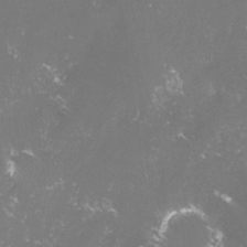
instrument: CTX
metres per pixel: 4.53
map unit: lHvf
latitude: -14.5952
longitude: -100.0444
